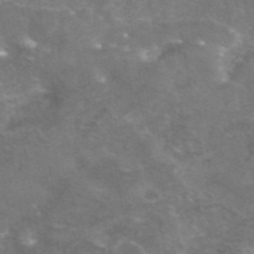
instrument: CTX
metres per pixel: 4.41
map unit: eAb
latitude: 46.1389
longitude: 115.6155
